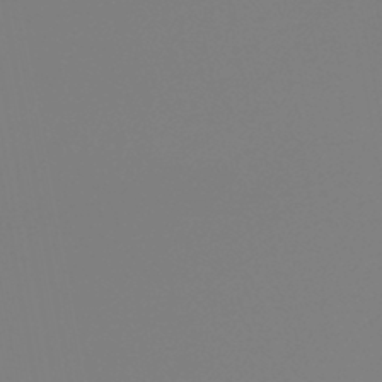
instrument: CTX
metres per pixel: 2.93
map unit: HNb
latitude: -46.0472
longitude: 55.0298
